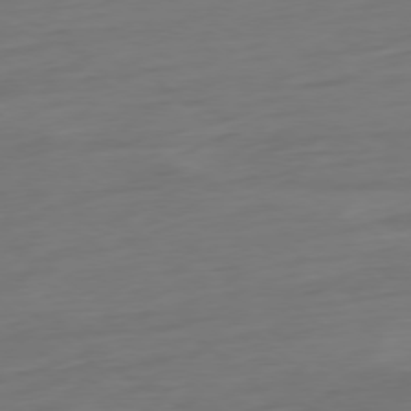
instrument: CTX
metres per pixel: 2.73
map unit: Ap
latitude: -78.0850
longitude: -77.7827
